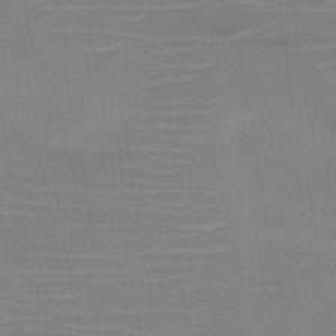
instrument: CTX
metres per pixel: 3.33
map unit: HNb
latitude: -46.5007
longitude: -43.9717
